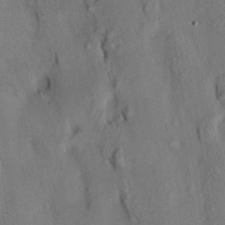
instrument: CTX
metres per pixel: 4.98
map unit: HNhu
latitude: 13.9150
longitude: 12.1039
